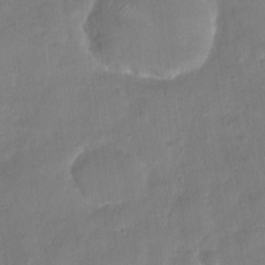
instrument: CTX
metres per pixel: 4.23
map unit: Nhu
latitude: -29.3699
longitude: -62.5924
